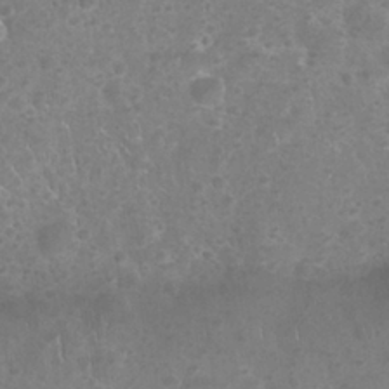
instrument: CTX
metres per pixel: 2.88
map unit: Nhu
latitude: 25.8961
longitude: -52.2334
